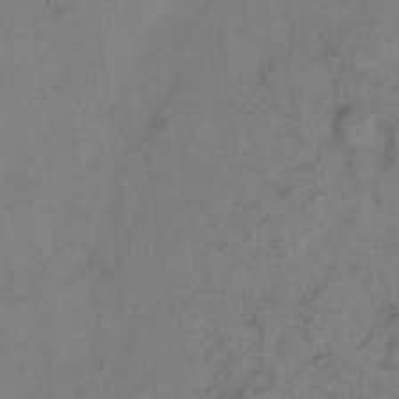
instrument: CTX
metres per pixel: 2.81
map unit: eHh
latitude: 9.4238
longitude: -62.8569
